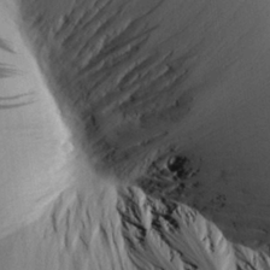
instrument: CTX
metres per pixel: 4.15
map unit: Aa
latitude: 26.6491
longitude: -142.8191
